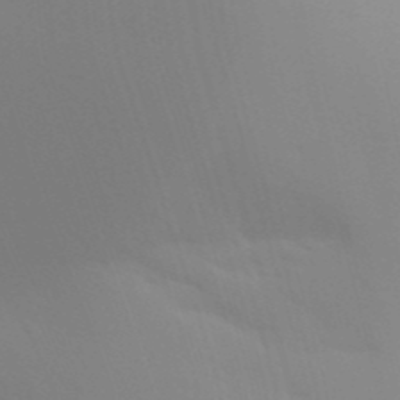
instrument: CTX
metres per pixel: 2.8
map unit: Aa
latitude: 32.4034
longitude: -145.3481
